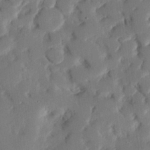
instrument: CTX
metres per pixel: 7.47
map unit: eHh
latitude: 25.3859
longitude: -80.6868
